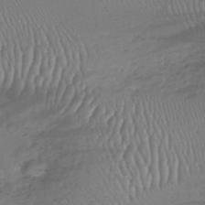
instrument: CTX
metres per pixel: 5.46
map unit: lHb
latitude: -37.5588
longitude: 68.1416
